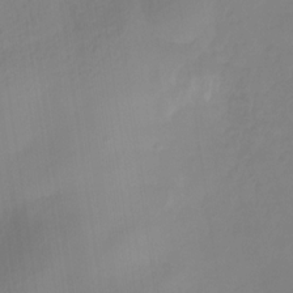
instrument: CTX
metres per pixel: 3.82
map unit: HNhu
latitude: -27.3509
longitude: 73.9367
